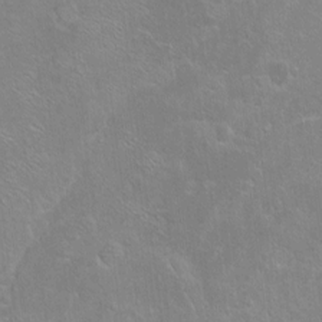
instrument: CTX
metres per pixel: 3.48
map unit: Ht
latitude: -5.9745
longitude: -36.8002
